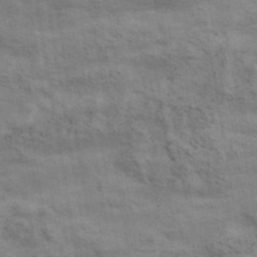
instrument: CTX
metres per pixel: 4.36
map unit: ANa
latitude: 42.2334
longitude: 17.6155
